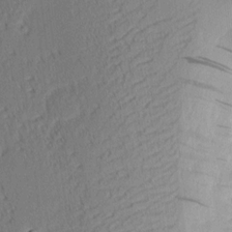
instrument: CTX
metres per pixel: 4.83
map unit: eHh
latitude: 3.1781
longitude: -76.8758
